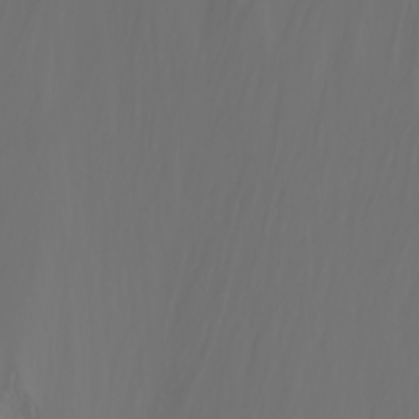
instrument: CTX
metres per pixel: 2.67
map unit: Htu
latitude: -7.3320
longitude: -71.7449
